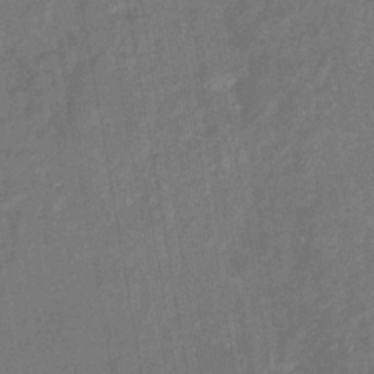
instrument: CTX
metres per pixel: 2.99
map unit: eHb
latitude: -33.9556
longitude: 74.1039
